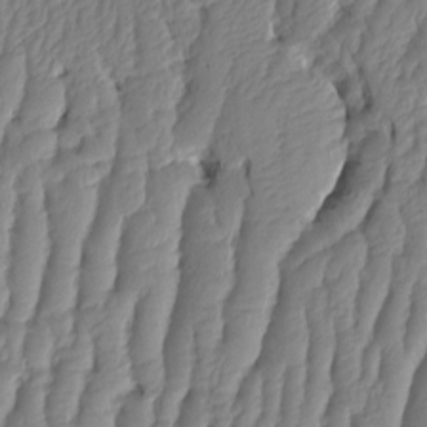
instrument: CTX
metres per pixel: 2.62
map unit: HNhu
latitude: -1.5966
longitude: 14.2551
